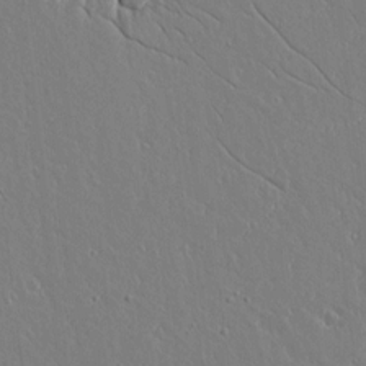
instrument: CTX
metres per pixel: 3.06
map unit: lAvf
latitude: 14.3468
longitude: -126.5924
